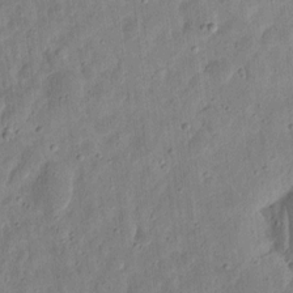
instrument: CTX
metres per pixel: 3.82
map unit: eHh
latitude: 10.0255
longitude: -73.3104
